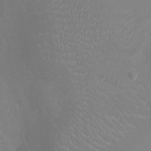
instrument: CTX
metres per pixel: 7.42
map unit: Ht
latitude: -2.8219
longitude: -16.8191
